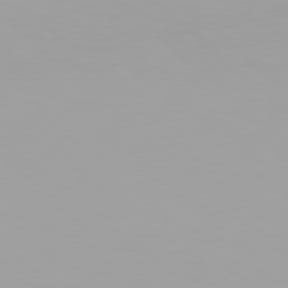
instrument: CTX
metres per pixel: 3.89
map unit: Hpe
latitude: 77.7071
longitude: -138.0444
